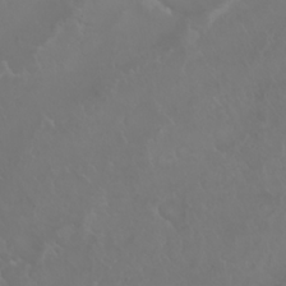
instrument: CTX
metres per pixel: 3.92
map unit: Nhu
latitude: 23.2348
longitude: -63.9528
